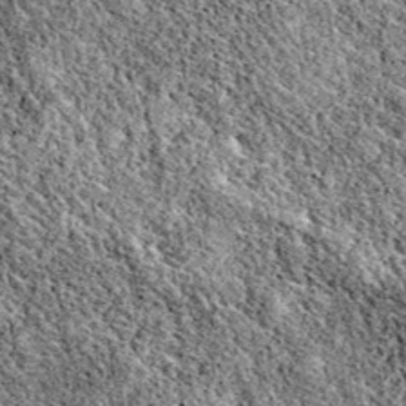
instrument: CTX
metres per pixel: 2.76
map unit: eAb
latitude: 38.7624
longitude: 110.7274
